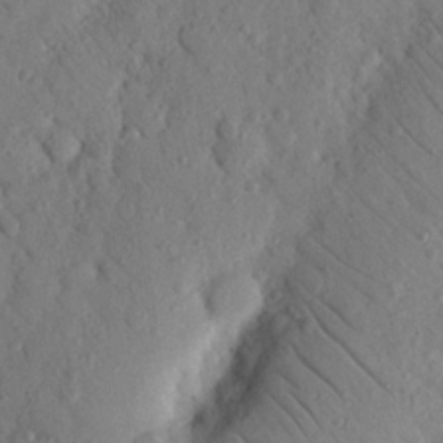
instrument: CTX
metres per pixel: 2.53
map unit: Nhu
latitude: 19.6694
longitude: -77.4993
